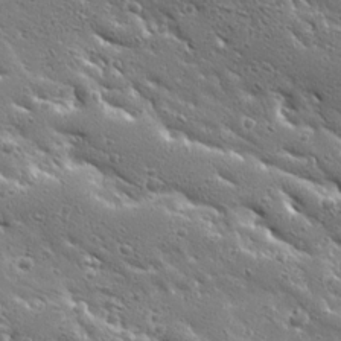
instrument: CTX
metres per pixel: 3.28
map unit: Ave
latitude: 19.9150
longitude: -137.0270
